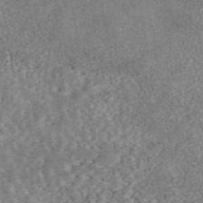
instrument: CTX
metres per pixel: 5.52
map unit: eAb
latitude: 44.9891
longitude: 124.3306
